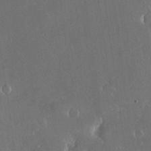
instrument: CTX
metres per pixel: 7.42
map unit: Nhu
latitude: 30.5168
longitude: -56.9135
